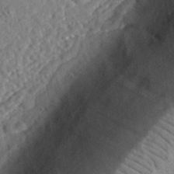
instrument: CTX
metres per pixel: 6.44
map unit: eHh
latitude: 36.4223
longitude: -78.9136
